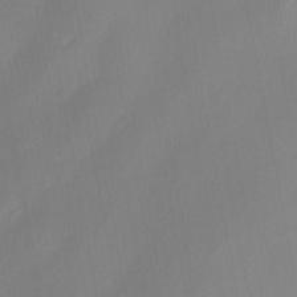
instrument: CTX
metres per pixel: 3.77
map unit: Aa
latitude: 8.0255
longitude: -141.6127
